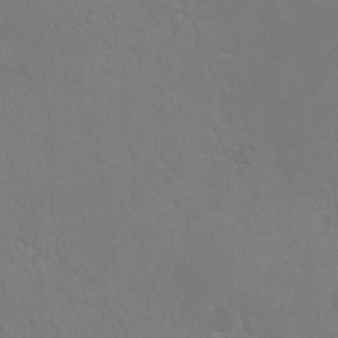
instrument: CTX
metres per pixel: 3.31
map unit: Ht
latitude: -5.3509
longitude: -35.0458
